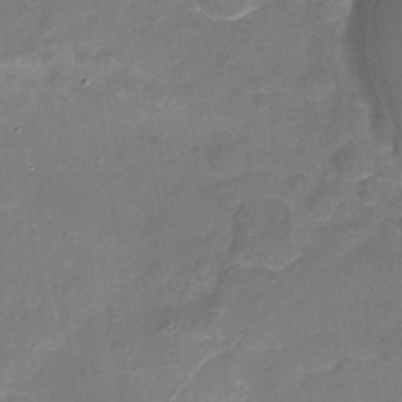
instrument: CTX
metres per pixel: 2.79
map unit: Nhu
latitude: -18.1417
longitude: -56.5923
